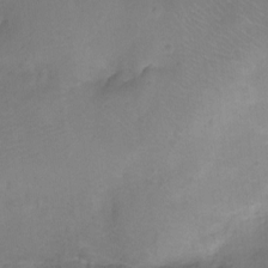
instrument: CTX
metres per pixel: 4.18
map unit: Ht
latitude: -8.6140
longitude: -21.8961
